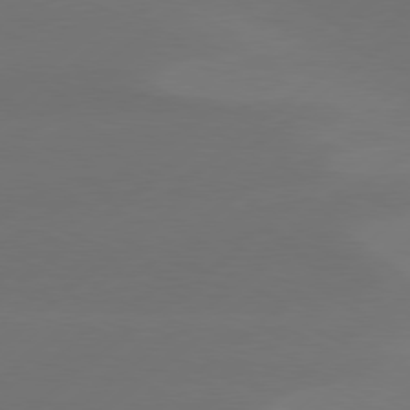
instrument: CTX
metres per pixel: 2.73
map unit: Hpe
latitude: 78.2901
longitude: -130.2145
